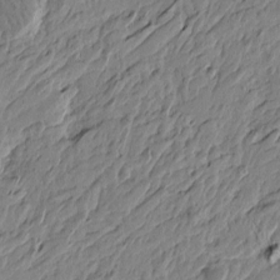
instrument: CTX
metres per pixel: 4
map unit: Htu
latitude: -5.1242
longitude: 179.4265
